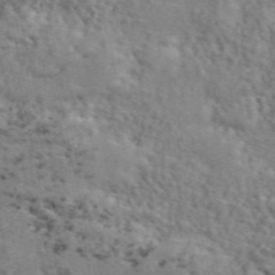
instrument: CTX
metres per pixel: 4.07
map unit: ANa
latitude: 50.4412
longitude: -82.1955
